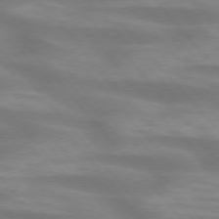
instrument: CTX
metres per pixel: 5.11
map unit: lApd
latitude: 74.4034
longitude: -60.7813
